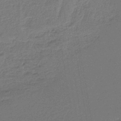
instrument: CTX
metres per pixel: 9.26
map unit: HNb
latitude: -35.3888
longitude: 59.6154
